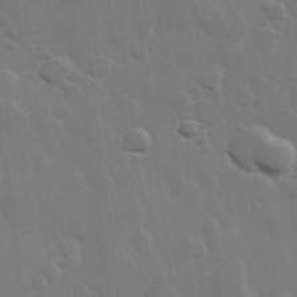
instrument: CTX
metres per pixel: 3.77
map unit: Hve
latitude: 22.5924
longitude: 148.5952
